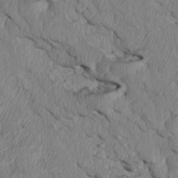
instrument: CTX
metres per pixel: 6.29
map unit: Htu
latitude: 4.0444
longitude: 152.2928
